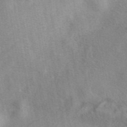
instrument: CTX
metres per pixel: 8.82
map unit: eAb
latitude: 40.9135
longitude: 104.3873
